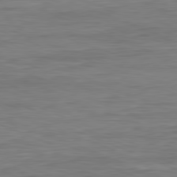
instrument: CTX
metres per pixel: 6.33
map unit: Ap
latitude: -82.0283
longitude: -74.0822
